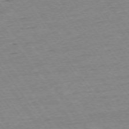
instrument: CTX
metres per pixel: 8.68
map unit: Ap
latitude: -74.4629
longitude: -83.2159
